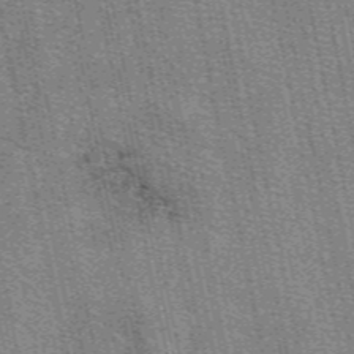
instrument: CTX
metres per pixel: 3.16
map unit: eAb
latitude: 49.5182
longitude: 105.8611
